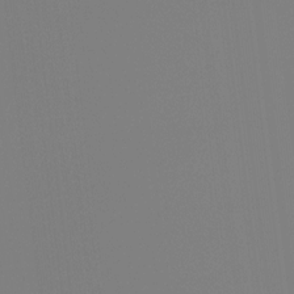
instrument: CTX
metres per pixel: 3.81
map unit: Hto
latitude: -7.9178
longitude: -49.7639
